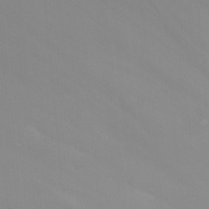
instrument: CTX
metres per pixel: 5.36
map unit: Nhu
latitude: -7.0297
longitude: -88.0255
